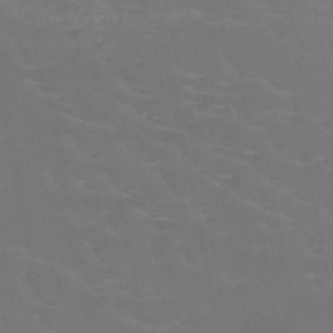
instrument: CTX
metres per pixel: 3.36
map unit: HNb
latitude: -48.8975
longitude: -46.8947
